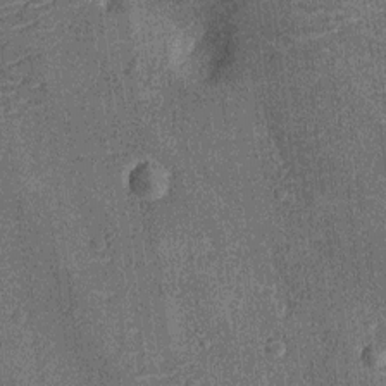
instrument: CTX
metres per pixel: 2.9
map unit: Nhu
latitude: -13.3510
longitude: -23.2726
